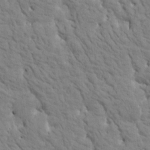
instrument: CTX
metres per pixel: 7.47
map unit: Htu
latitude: -1.5022
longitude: 174.1983
